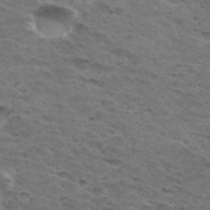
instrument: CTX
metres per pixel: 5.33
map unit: Hto
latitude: 32.1956
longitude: -46.4412
